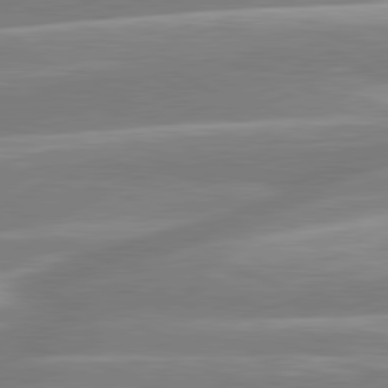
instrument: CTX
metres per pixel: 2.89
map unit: lApd
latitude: 80.6113
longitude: -128.4979
